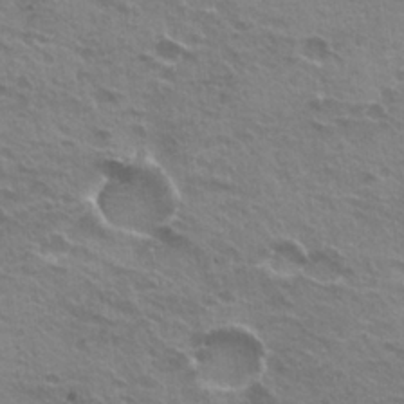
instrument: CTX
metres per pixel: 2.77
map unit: Hto
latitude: 21.5938
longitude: -31.9528
